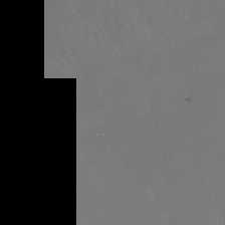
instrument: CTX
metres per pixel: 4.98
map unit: Nhe
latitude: -35.8422
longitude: -87.7260
